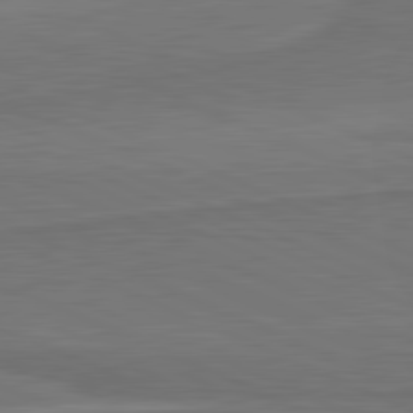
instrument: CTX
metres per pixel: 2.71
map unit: lApd
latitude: 81.9528
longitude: 169.7477
